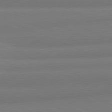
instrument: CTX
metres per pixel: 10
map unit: lApd
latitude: 82.1011
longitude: 177.4265
